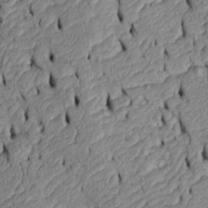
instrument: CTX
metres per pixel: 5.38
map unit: Htu
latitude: -6.4629
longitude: 155.1620
